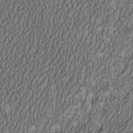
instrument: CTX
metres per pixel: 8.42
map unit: HNhu
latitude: 1.0080
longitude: 0.5952
